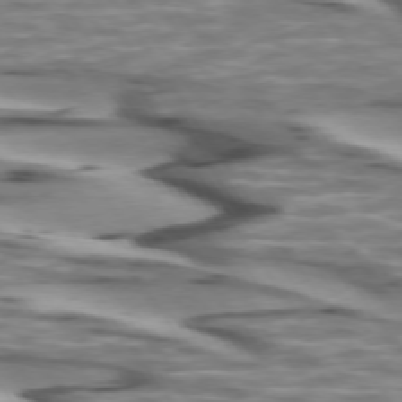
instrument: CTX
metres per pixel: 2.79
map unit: lApd
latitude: 74.0633
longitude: -57.3859
